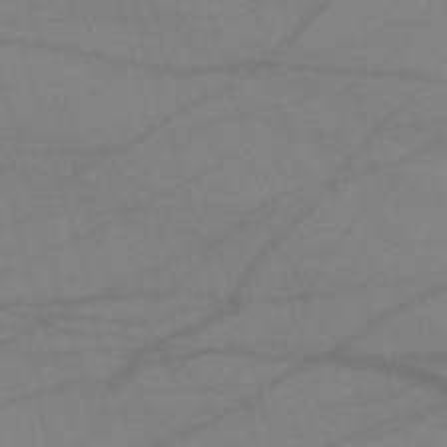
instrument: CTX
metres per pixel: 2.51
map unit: HNb
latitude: -53.7288
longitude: -49.5749
